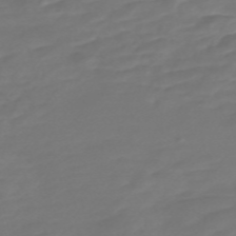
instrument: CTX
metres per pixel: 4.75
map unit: Nve
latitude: -58.4440
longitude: 57.5021
